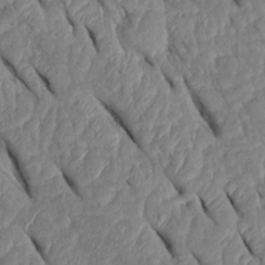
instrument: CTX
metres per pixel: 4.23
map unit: Htu
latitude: 2.1766
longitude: 147.5966
